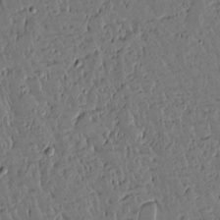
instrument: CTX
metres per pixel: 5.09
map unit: lAvf
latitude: 15.1593
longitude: -127.1781
